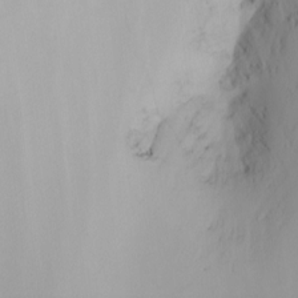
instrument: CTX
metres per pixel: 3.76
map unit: Nhu
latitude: -4.4629
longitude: -91.8016
